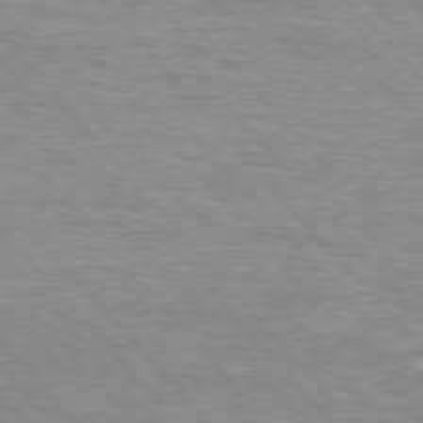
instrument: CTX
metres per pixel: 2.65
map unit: lApd
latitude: 76.2711
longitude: -86.8380
